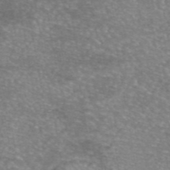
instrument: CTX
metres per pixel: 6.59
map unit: eAb
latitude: 45.8016
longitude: 102.7274
